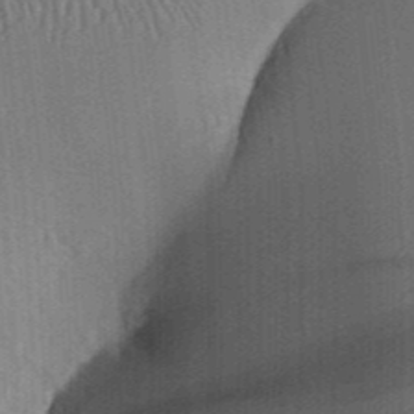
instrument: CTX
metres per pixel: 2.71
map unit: Aa
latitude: 31.7450
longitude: -142.1011
